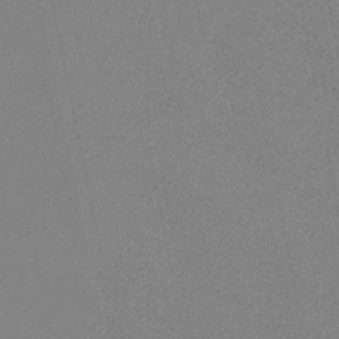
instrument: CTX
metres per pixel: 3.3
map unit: HNb
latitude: -49.3321
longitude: 59.0486
